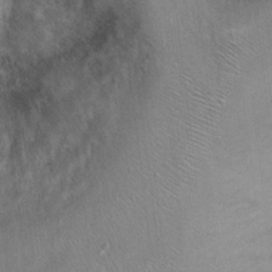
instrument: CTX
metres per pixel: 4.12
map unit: Ht
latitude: 7.7639
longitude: -36.8569
